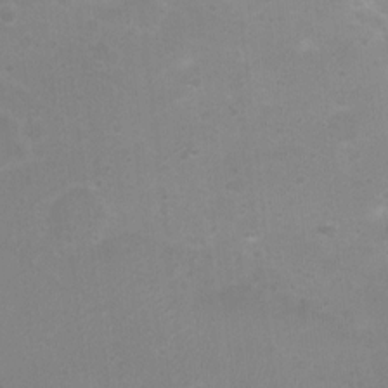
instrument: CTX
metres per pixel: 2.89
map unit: Nhu
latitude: 3.6505
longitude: -25.8961
